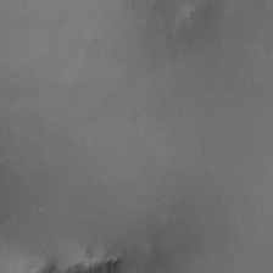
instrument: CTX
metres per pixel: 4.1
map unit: HNhu
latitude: 7.0080
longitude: 14.5196
